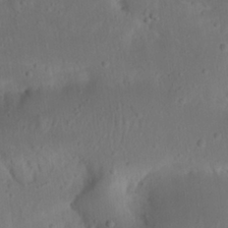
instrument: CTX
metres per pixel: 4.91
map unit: Nhu
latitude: 22.4034
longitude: -72.8758
